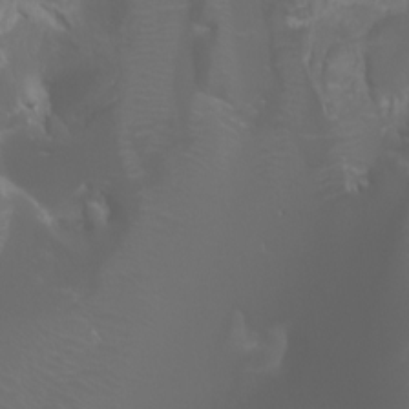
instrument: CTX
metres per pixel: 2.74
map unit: Aa
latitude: -5.8611
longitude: -72.2901
